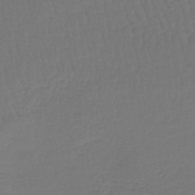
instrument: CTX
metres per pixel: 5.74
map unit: lHb
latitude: -43.1431
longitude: 60.5385
